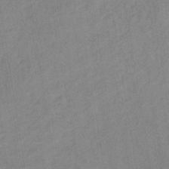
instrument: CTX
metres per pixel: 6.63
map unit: lHb
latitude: -36.8408
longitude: 72.5762
